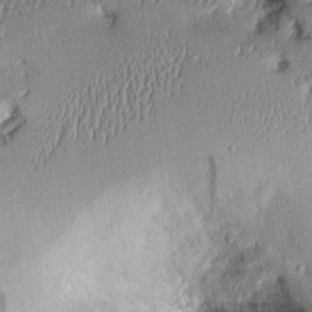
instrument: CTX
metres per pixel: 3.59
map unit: Aa
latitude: 9.7261
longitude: -128.8569
